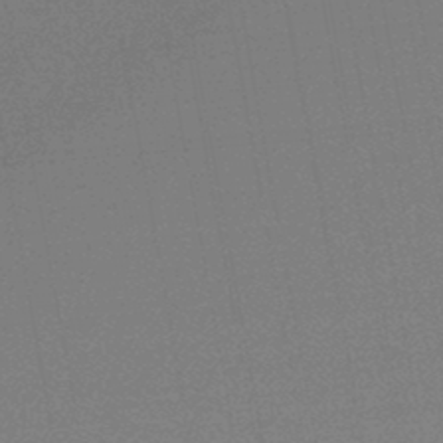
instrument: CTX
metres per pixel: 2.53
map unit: lHb
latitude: -46.1794
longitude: 57.8611
